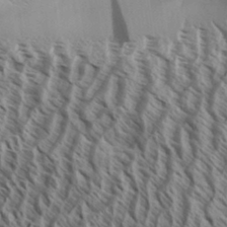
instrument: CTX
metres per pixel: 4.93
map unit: Aa
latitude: 33.3293
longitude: -138.3089
